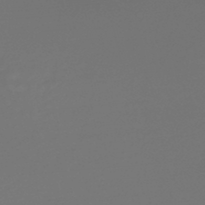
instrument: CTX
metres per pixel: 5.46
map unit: lHb
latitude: -47.7666
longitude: 59.8044
